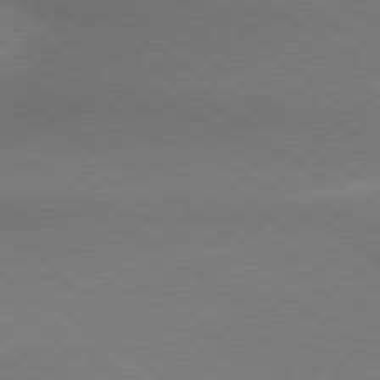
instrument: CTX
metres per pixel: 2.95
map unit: lApd
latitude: 79.5560
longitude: 178.7463
